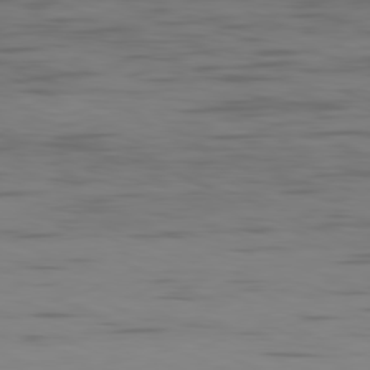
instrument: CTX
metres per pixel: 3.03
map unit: Ap
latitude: -81.1809
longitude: -61.3481
